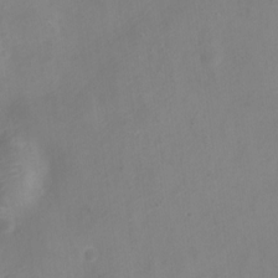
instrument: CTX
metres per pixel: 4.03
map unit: Nve
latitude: -23.2187
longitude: 107.1054
